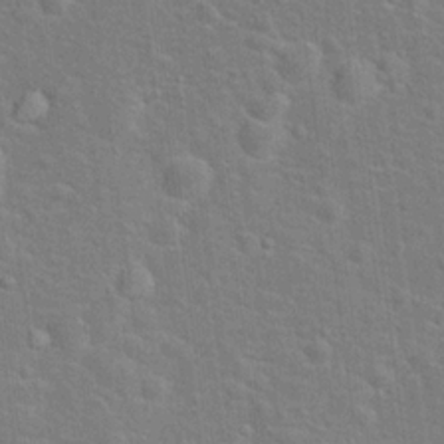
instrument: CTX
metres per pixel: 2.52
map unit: Hto
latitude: 17.8205
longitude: -43.2726
